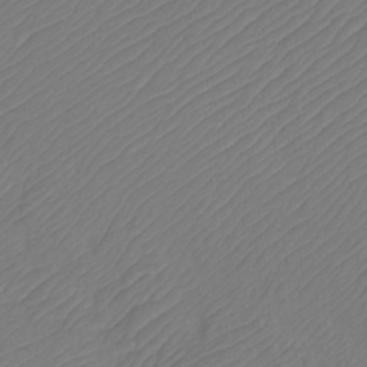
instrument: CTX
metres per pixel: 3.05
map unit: Htu
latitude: -11.5399
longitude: -71.3670
